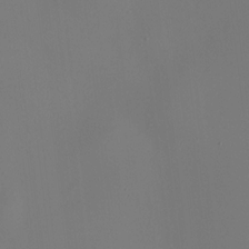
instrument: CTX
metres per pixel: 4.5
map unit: HNhu
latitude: 10.4601
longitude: 11.6155
